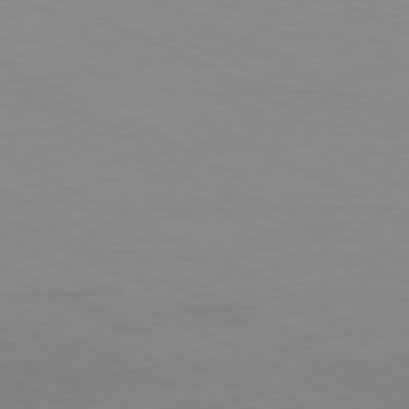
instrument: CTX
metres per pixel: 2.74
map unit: Ap
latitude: -77.8989
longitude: -73.8017
